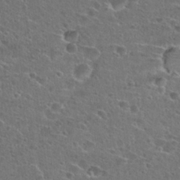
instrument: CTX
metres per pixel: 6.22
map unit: Hto
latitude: 26.2523
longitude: -45.4804
